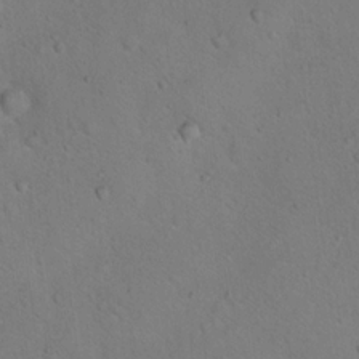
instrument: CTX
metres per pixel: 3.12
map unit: Nhu
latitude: 14.8758
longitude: -36.6869
